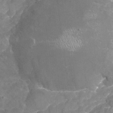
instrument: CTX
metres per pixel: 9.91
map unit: Nhu
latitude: -18.2362
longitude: -56.9702
